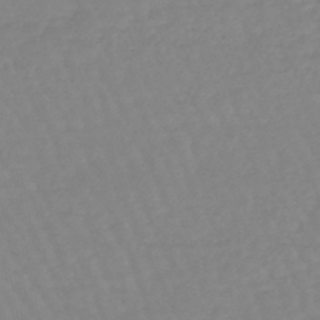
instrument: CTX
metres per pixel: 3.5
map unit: eHb
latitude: -45.1242
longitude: 80.8975
